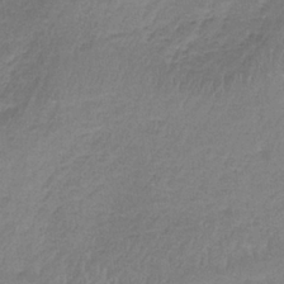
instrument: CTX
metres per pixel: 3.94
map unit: HNb
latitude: -35.2943
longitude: 58.6896
